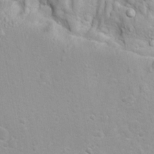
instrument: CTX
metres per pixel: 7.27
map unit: Ave
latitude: -10.7463
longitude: -120.6869
